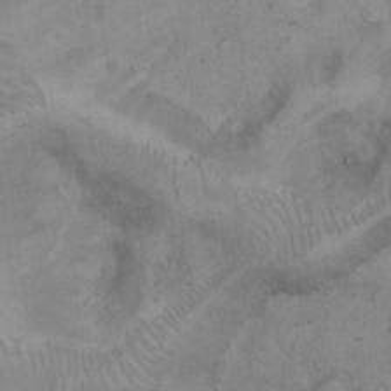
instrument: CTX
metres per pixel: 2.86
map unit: Hto
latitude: 13.3860
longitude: -55.9717
